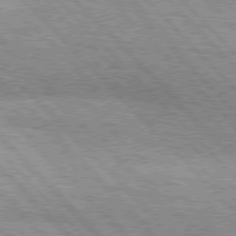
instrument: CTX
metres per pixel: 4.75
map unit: lApd
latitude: 76.4412
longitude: -73.4805
